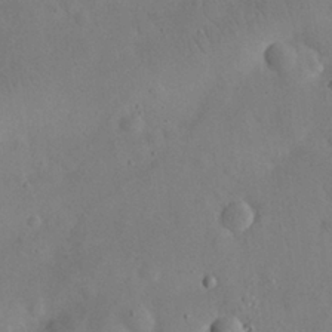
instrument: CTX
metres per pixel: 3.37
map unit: eHh
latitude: 25.4993
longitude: -67.7260
